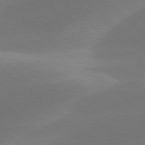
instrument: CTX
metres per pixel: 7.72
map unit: lApd
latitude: 78.5735
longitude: -51.5560
